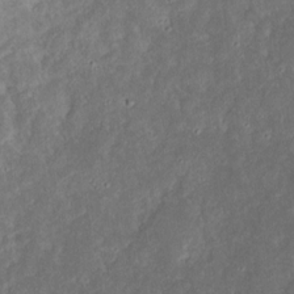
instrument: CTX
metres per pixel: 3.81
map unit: eHh
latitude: 17.4237
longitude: -73.7828
